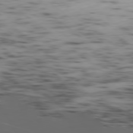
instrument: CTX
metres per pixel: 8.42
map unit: Ap
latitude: -79.1053
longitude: -74.3467
